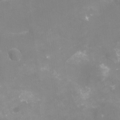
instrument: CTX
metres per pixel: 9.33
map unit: Nhu
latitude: -16.1039
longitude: -56.4601
